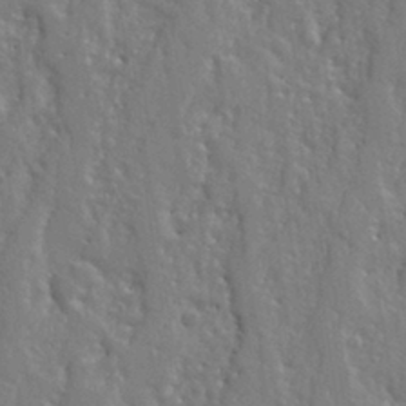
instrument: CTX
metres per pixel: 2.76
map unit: Ht
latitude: 10.0822
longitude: -77.1592
